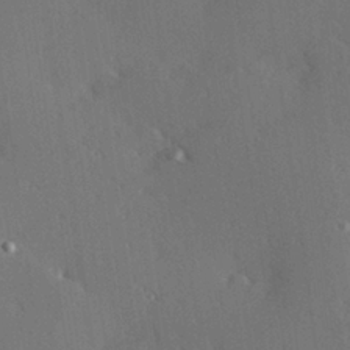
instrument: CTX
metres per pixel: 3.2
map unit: Hve
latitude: 25.7071
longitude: -91.9906
